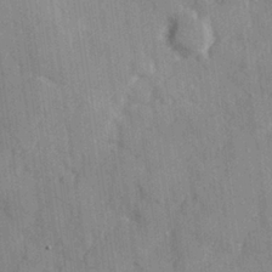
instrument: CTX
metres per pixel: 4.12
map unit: Hve
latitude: 25.9339
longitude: 147.7288
